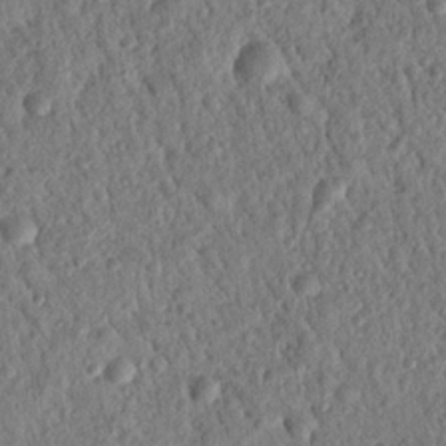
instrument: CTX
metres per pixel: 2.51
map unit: Nhu
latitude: 20.9136
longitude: -78.2712
